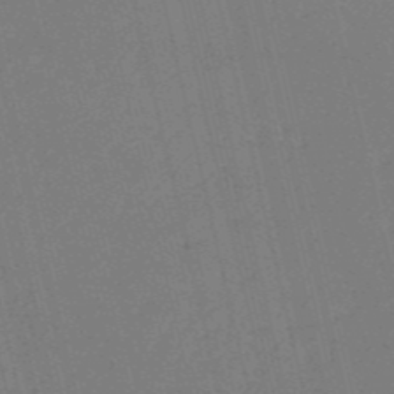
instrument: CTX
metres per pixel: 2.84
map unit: HNb
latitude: -54.5952
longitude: -39.8772
